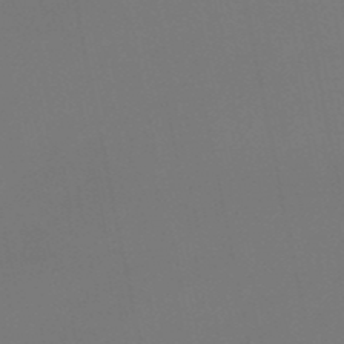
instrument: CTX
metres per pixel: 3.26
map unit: eHb
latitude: -50.5196
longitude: 69.2942
